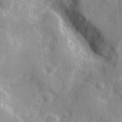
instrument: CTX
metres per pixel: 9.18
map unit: Hve
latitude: 25.9906
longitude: 147.5777
